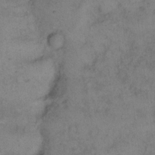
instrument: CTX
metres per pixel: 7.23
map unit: eHh
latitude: 14.6491
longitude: -63.5560
